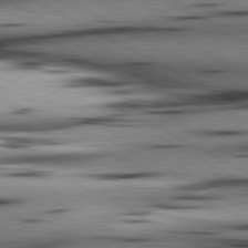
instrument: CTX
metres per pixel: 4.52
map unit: lApd
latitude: 80.6679
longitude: 156.6896
